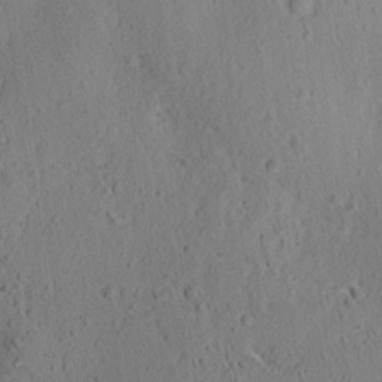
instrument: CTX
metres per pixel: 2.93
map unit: Aa
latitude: 12.5168
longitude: -143.5371
